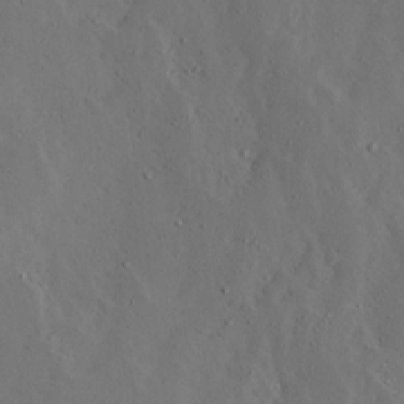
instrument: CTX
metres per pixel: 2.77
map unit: Ave
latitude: 13.4427
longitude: -136.4412
